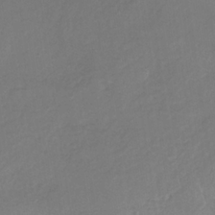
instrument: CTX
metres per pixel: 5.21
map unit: HNb
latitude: -33.0487
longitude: 54.9920
